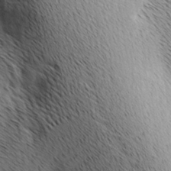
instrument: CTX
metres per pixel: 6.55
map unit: lAa
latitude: 10.1200
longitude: -107.7450
